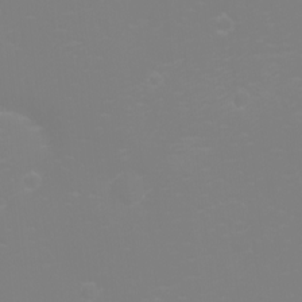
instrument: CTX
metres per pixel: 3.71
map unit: eHh
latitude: -2.5195
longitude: -75.5371
